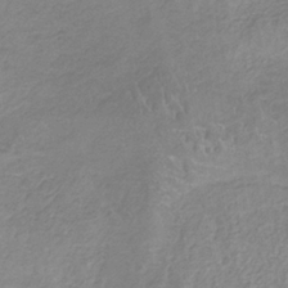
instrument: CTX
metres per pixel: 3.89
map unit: HNb
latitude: -34.9164
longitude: 56.2172
